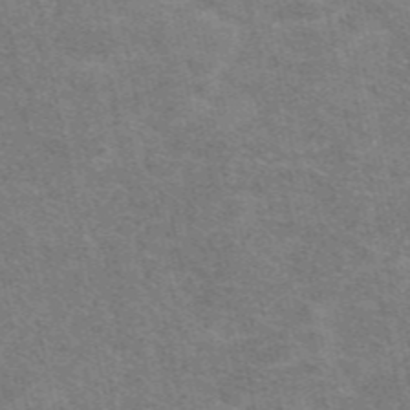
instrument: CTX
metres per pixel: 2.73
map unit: eAb
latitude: 47.7639
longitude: 114.6707
